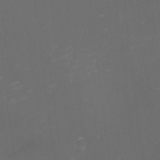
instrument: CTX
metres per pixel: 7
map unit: eHh
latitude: -1.4833
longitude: -79.1214
